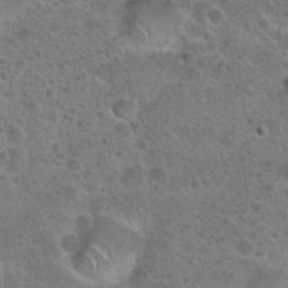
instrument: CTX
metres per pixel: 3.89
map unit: Hto
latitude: 23.2915
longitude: -48.9325
